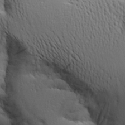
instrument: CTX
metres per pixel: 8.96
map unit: Aa
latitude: 18.1577
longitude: -125.6882
